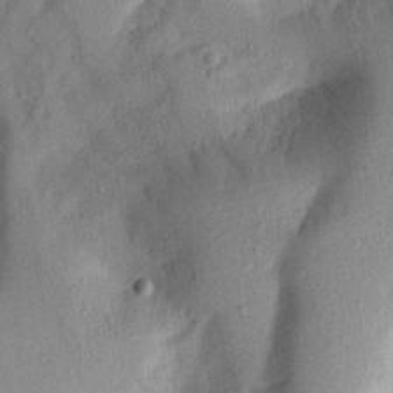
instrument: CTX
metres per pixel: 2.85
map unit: Aa
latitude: 18.2711
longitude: -142.9892
